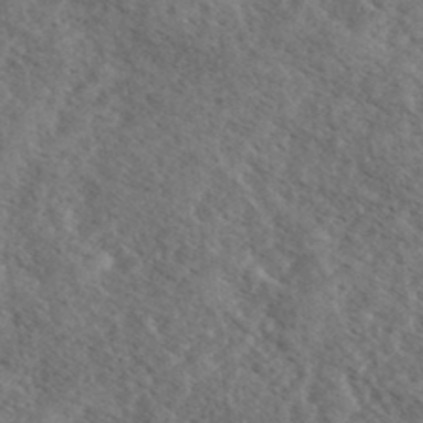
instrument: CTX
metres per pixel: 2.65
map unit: eHh
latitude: 35.3103
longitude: -140.4412
